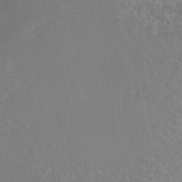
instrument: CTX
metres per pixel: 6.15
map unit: HNhu
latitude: -45.6533
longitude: 97.6344
